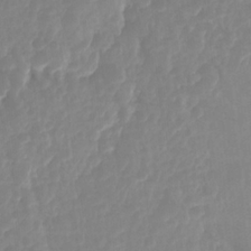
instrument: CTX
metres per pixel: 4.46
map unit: Ht
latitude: -14.7652
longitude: -56.1766
